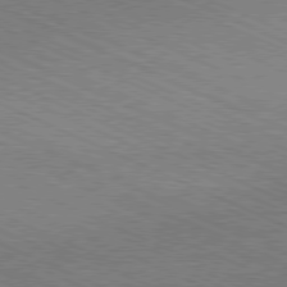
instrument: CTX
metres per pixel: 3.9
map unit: Ap
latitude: -81.0487
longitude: -75.3104
